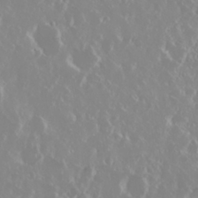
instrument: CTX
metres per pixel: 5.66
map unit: Nhu
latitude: 29.2726
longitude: -61.7260
